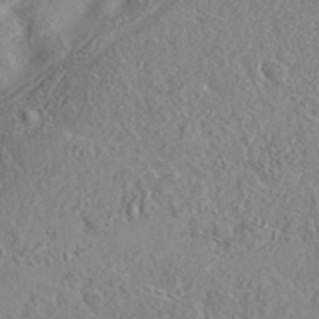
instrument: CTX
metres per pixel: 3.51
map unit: eAb
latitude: 35.8394
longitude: 108.0094
